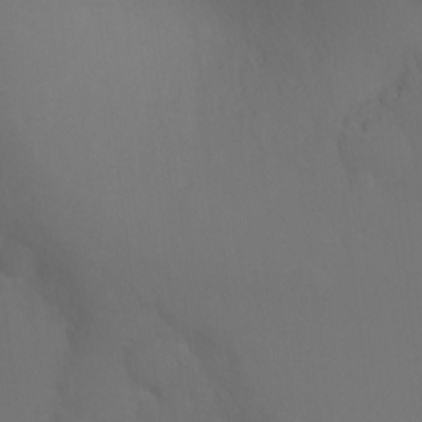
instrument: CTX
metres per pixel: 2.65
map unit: Ht
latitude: -10.9920
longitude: -34.7246
